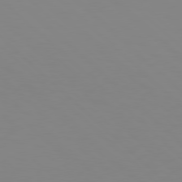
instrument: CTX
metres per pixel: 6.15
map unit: Hpe
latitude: 77.3481
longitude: -132.9892
